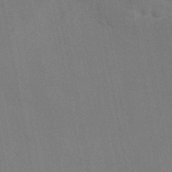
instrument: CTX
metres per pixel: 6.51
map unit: eAb
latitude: 47.0270
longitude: 116.7085
